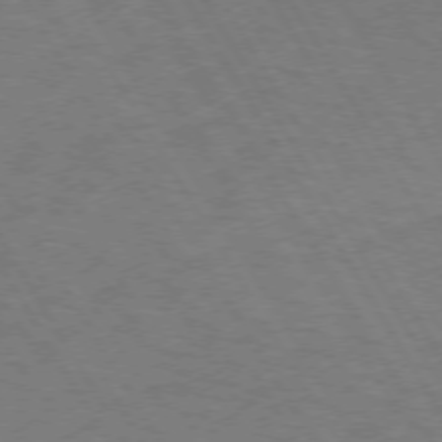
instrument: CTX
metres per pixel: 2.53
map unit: lApd
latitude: 72.6869
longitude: -57.1592
